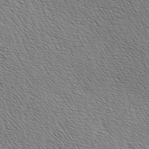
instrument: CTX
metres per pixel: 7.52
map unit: lAa
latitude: -3.7477
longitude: -121.8206
